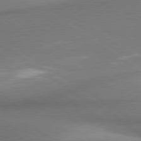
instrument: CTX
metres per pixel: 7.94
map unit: lApd
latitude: 79.9906
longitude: 179.9745
